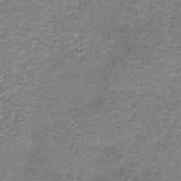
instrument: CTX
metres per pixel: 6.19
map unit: HNb
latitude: -44.7274
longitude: 52.9730
